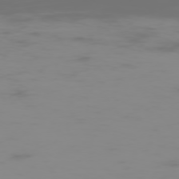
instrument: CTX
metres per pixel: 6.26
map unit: Hpe
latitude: -74.5007
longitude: 6.2928
